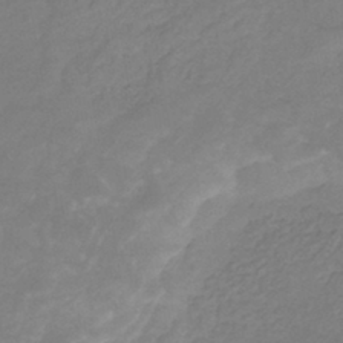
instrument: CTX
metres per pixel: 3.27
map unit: HNhu
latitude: -29.5399
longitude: 68.3873
